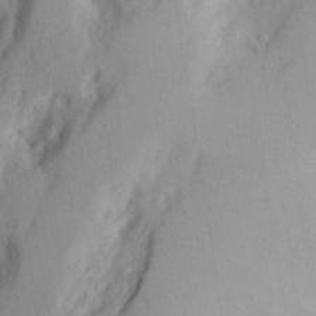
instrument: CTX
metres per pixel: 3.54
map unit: Aa
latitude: 26.2901
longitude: -147.9906
